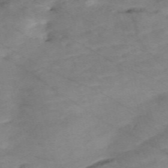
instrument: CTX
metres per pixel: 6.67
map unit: Nve
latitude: -58.1038
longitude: 61.2754
